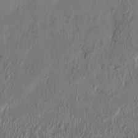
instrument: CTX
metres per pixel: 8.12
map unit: HNhu
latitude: 3.9528
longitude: -7.3671
